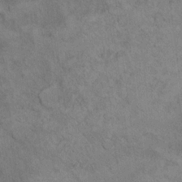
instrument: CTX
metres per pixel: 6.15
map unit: Ht
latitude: 11.6127
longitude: -31.8395
